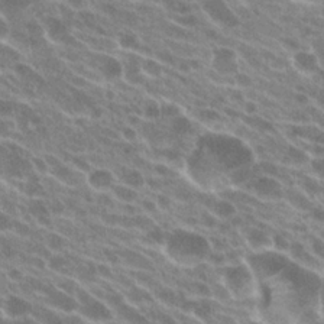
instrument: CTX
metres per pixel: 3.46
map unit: Hto
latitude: 23.8583
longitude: -38.5924
